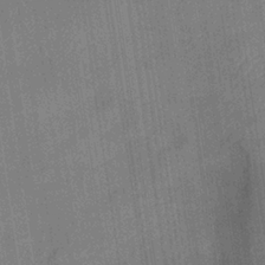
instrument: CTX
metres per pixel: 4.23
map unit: lHb
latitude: -33.9178
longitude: 65.8234
